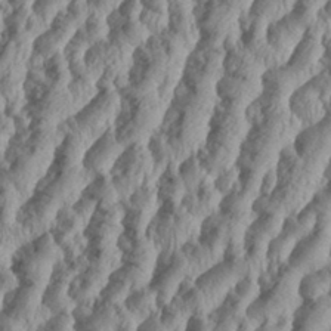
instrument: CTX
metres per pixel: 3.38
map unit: Aa
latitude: 34.4979
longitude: -136.9325
